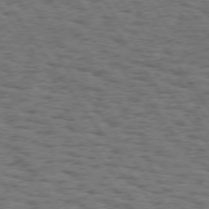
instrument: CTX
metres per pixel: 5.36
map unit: Hpe
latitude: 74.4412
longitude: -134.3656
